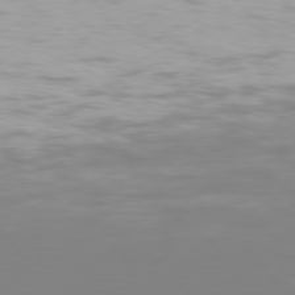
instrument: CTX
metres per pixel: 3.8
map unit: Hpe
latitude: 77.3292
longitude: -130.7625
